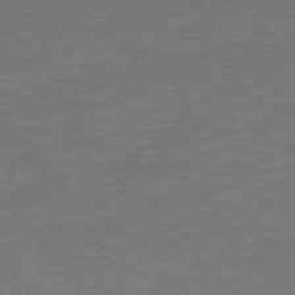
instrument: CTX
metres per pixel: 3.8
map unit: Ap
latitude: -76.5763
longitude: -70.3278
